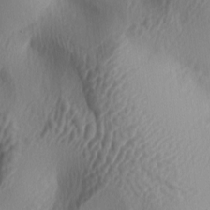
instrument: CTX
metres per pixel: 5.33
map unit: lAa
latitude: -5.4454
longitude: -123.4048
